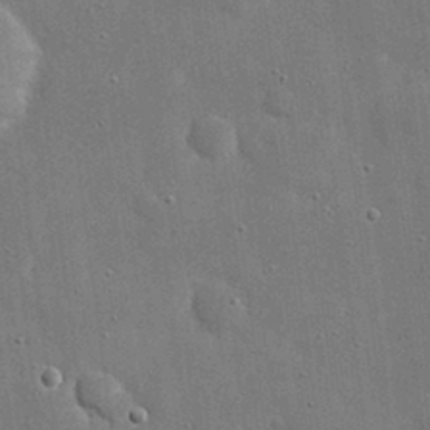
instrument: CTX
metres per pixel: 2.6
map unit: eHh
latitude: 20.5168
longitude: -67.2725
